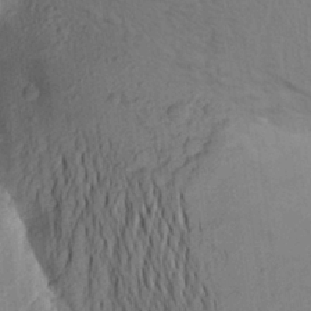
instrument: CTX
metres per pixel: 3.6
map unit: Aa
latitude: 24.9702
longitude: -148.9325
